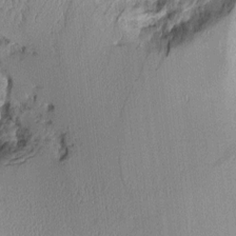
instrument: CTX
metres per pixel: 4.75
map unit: Aa
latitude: 10.3467
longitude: -127.8017
